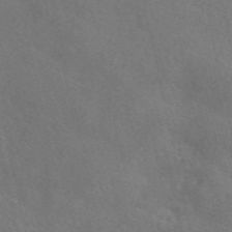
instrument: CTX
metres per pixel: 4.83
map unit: eAb
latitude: 51.1025
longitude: 116.9541
